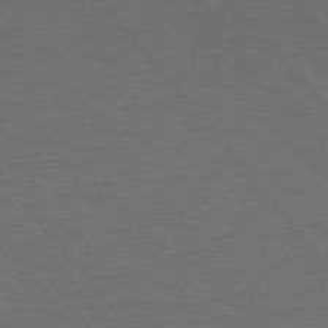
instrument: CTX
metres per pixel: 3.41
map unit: Ap
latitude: -76.1795
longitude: -62.4601
